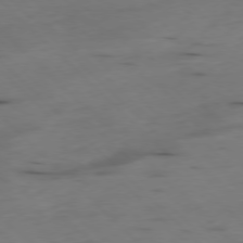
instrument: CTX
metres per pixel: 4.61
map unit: Ap
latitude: -78.4629
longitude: -62.4979
